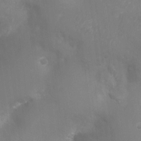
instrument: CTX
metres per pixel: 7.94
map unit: Ht
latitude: -3.5777
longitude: -28.2900
